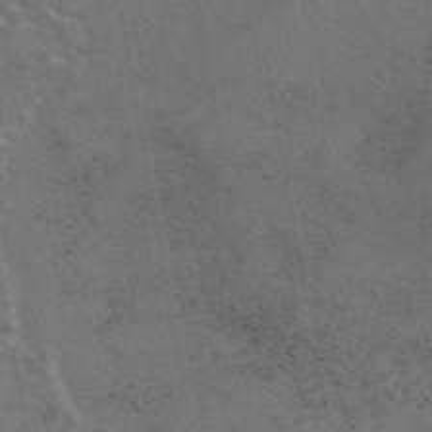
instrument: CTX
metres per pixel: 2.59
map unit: eAb
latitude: 43.3293
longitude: 109.8422
